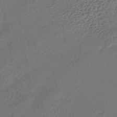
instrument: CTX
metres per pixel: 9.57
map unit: lHb
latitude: -38.7652
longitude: 70.9542
